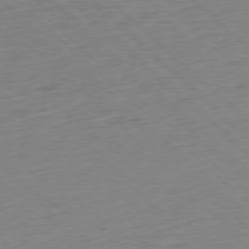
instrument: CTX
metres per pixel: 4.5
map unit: Ap
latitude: -77.4265
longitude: -77.6127
